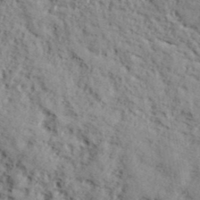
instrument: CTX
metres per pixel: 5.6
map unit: lHvf
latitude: 39.7827
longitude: -87.4426
